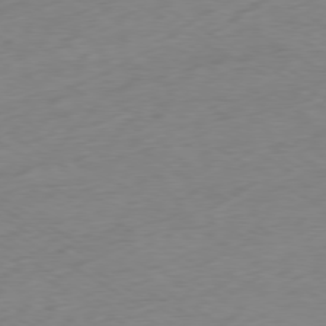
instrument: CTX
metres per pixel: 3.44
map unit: Ap
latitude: -78.8786
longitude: -57.4615
